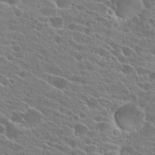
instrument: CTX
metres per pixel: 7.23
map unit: Hto
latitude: 24.3089
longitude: -41.0080
